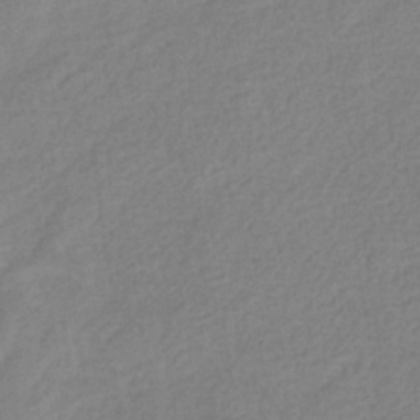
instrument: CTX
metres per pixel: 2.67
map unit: eHb
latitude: -33.3699
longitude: 74.9731
